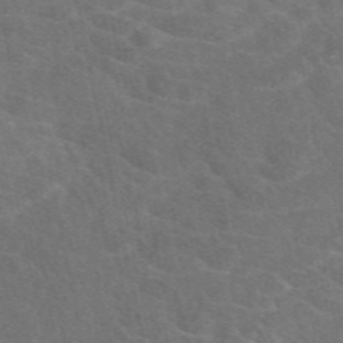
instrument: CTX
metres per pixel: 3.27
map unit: eAb
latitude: 49.1214
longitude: 118.1228
